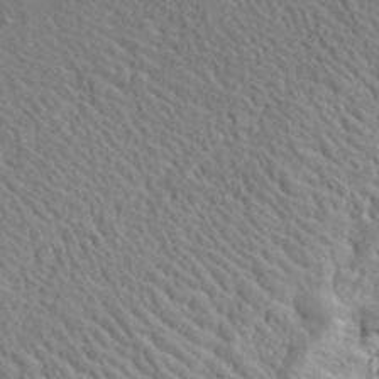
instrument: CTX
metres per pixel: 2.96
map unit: lHvf
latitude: 37.1970
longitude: -87.6505
